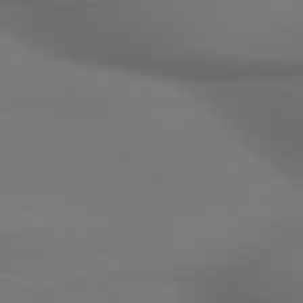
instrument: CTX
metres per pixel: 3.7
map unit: lApd
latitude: 79.8961
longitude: -175.5182
